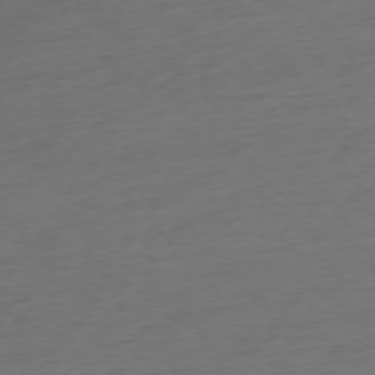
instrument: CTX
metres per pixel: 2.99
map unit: Ap
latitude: -76.3684
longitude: -80.5546
